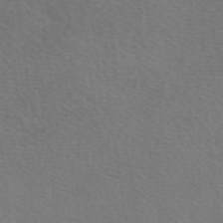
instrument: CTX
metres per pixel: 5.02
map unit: eAb
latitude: 50.7057
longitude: 112.7274
